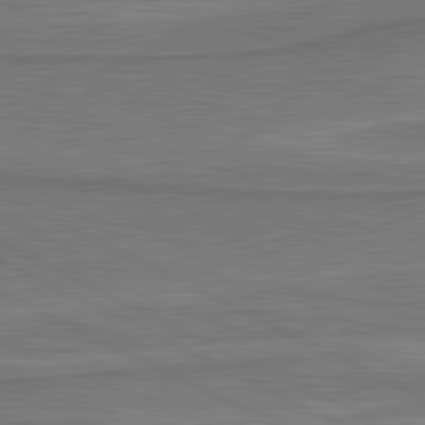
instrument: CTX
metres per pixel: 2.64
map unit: lApd
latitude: 81.2915
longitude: 172.9730
